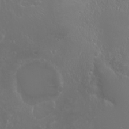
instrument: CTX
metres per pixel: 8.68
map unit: Nhu
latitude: -5.6344
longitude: -79.2537
